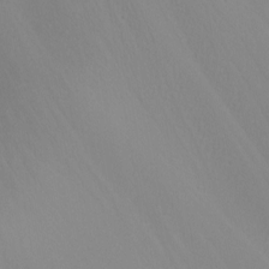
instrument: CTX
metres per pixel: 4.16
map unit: Nhu
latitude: -8.8030
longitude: -95.0648
